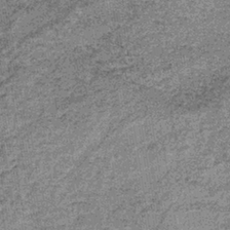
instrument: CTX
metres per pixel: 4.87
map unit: lHb
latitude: -37.9178
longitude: 65.8800
